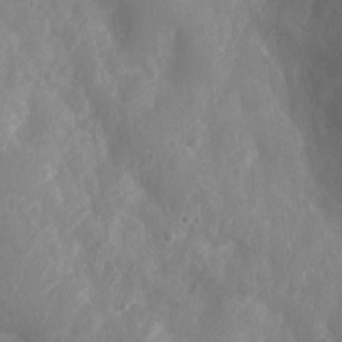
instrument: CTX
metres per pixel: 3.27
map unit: Nhu
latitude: 6.0255
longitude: -18.9324
